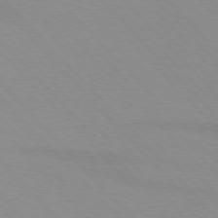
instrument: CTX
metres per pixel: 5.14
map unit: lApd
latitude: 76.4601
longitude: -84.8569
